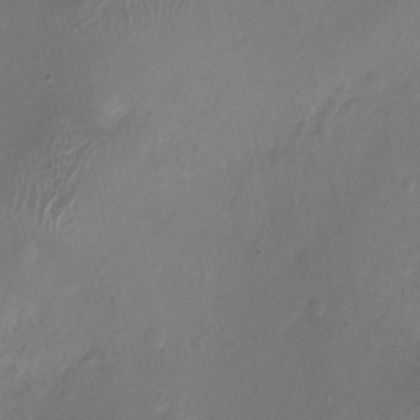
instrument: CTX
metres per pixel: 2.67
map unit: Nhu
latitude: 4.7624
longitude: -16.4790
